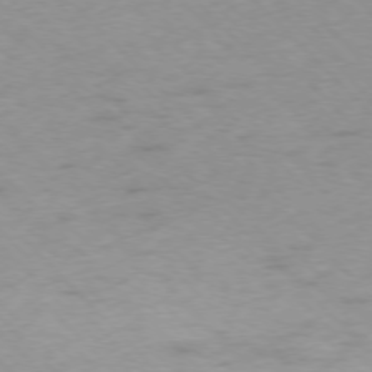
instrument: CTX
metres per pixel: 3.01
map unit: Ap
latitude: -77.0297
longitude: -65.4804
